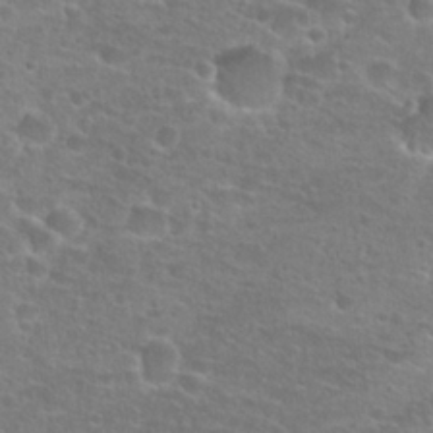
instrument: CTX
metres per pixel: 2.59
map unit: Hto
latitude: 25.9150
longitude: -48.5546
